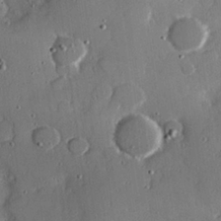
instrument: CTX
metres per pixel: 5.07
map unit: Hve
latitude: 26.2901
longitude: -93.7260
